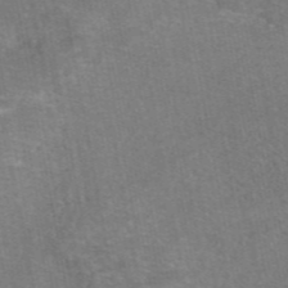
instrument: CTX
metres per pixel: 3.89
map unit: eAb
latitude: 47.1781
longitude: 105.6344
